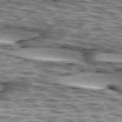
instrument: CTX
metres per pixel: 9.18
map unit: lApd
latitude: 74.1578
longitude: -55.0080
